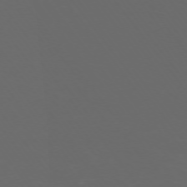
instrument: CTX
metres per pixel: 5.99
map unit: Ap
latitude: -74.3496
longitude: -75.6127
